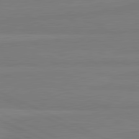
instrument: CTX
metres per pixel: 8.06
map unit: lApd
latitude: 81.7639
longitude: -177.6694
